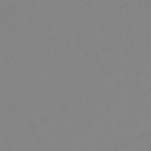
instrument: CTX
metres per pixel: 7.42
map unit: eHb
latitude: -48.8408
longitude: 85.1620
